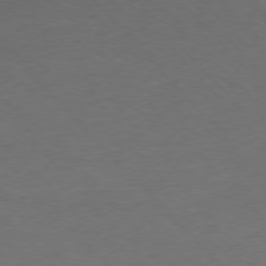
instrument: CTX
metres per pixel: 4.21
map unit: Ap
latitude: -77.4076
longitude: -83.3481
